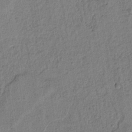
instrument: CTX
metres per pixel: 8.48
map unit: lAvf
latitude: 8.9136
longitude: 165.1431
